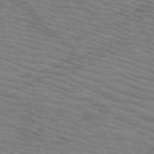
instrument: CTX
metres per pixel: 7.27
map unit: HNb
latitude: -53.7855
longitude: -45.6694
